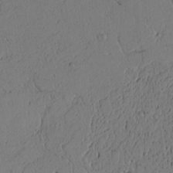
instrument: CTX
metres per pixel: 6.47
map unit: Htu
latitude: -3.4265
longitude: 170.0283
